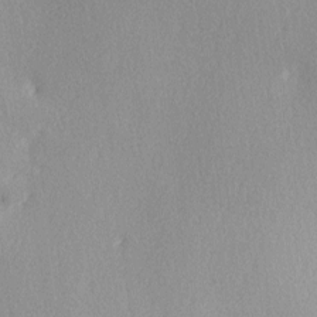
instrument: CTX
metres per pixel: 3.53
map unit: Ave
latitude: 3.0836
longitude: -111.8584
